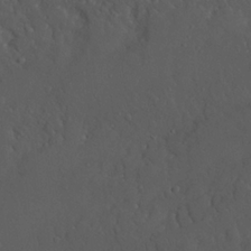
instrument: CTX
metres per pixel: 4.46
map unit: Nhu
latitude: 21.8017
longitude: -72.2712
